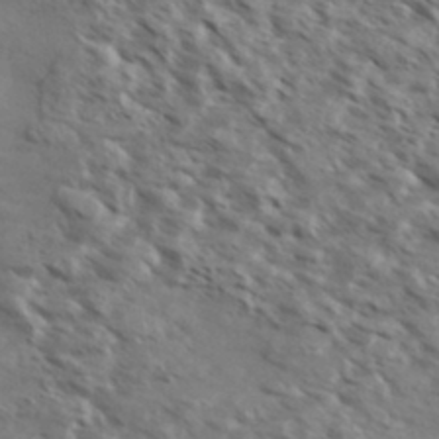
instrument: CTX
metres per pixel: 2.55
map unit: eHh
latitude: 35.8772
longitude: -138.7435
